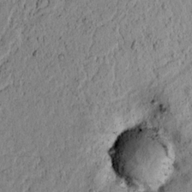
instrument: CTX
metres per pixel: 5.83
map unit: lAvf
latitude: 7.3293
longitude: 163.6911
